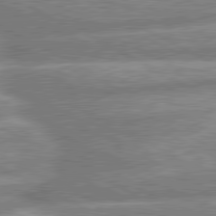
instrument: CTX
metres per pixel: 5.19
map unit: lApd
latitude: 80.5168
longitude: -167.3859
